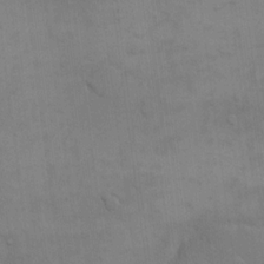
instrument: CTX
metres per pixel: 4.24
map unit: eHh
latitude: 17.2726
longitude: -66.2522
